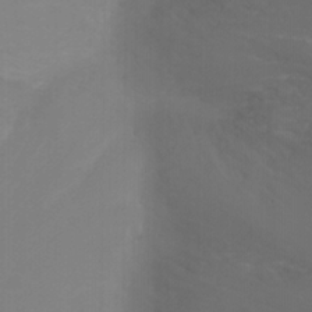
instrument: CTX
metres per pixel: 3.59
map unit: Nhu
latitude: -11.3699
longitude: -65.5938
